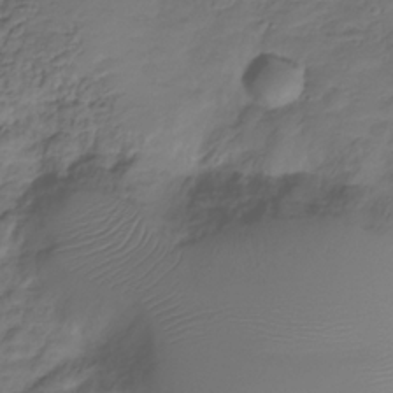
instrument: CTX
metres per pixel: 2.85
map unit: Hve
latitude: -28.2362
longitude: 91.5588
